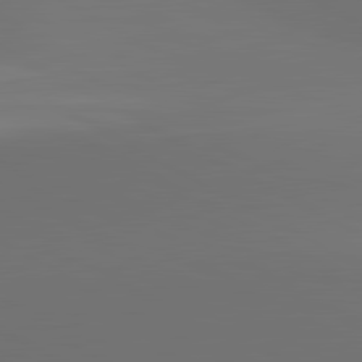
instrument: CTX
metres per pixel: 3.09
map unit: lApd
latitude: 81.6694
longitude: 152.8786
